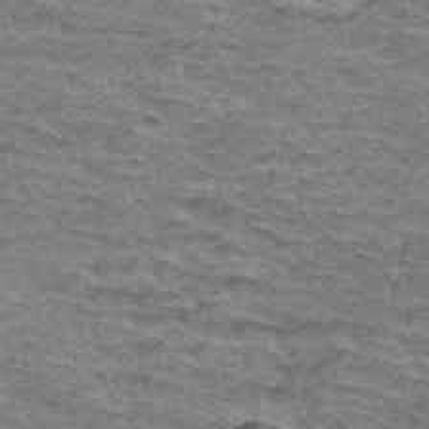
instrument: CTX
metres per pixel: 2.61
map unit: Hto
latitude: 35.9528
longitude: -44.9513
